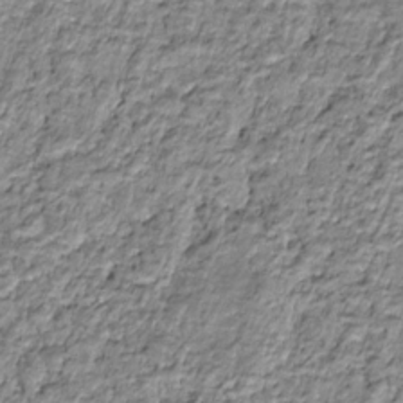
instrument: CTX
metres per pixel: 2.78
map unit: HNhu
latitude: -21.7477
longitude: 85.0297
